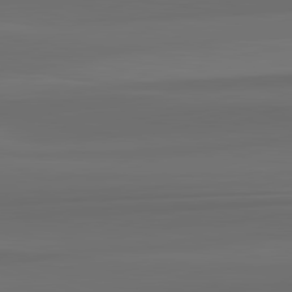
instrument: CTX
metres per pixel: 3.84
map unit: lApd
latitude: 82.3278
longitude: -172.7435
